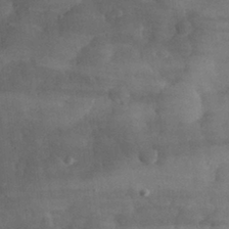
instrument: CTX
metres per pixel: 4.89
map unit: eHh
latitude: 31.6505
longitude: -70.6679
